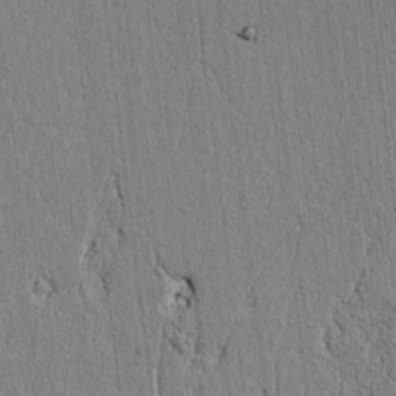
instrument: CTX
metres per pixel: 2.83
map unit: lAvf
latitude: 6.2522
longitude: 164.8597
